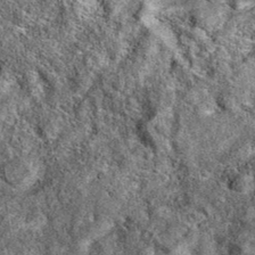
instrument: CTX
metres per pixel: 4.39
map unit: eAb
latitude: 36.9702
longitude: 107.2943
